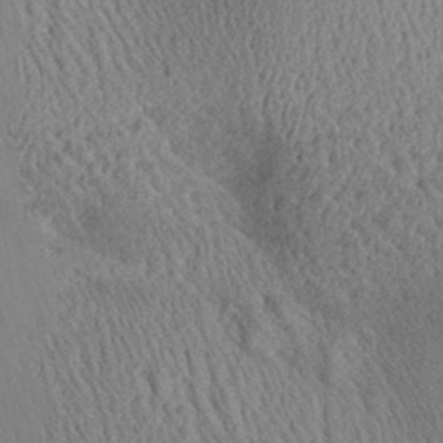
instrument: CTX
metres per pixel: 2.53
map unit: Aa
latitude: 28.9325
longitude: -136.5546
